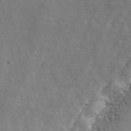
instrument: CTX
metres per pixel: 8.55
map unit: ANa
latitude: 43.3860
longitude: 46.7085
